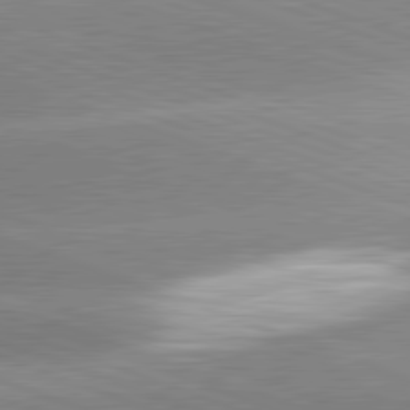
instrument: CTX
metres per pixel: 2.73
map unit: lApd
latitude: 81.4993
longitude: -158.2145
